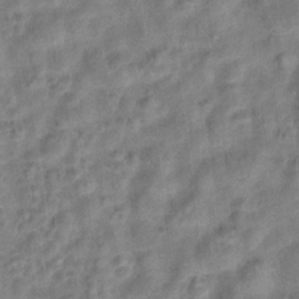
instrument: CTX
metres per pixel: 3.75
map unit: Hto
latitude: 6.6113
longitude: -31.6694
